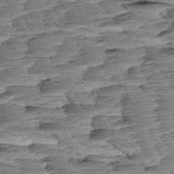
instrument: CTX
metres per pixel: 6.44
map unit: Aa
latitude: 8.3090
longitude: -133.4804
